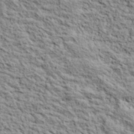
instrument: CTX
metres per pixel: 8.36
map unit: lHvf
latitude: 38.9325
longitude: -88.9325
